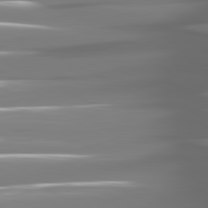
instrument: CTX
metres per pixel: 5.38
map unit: lApd
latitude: 81.2537
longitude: -140.2333
